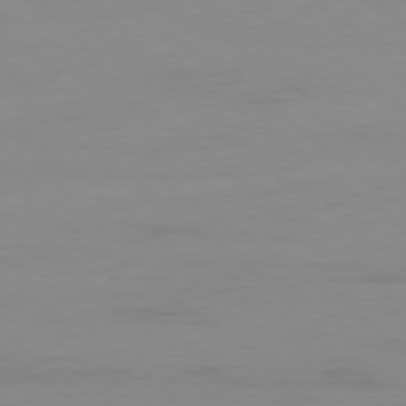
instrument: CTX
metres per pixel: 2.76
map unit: Hpe
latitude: -78.8030
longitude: 13.8234
